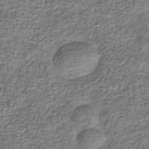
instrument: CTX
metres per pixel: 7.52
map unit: eHb
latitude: -34.4440
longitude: 76.2362
